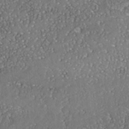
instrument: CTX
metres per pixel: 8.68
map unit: Nhe
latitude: -39.4266
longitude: -117.8394
